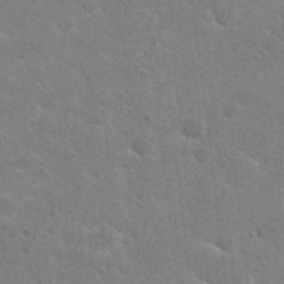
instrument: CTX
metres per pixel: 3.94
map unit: Hto
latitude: 25.9150
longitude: -37.0648
